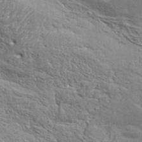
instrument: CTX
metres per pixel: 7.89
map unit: Aa
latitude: 34.3845
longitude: -135.6505
